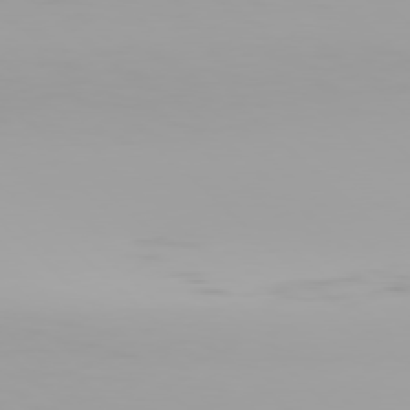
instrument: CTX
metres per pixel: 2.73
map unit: Hpe
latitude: 77.4237
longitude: -137.4616
